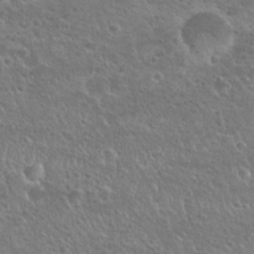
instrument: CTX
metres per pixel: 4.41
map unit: Nhu
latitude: 24.8002
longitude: -50.5545
